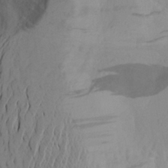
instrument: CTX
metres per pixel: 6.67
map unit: Aa
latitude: 25.4615
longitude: -147.5183
